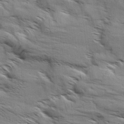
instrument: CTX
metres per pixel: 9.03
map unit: Aa
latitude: 9.5560
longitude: -140.3656
